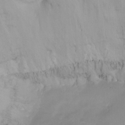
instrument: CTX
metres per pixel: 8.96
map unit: Ht
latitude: -14.8786
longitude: -51.2537
